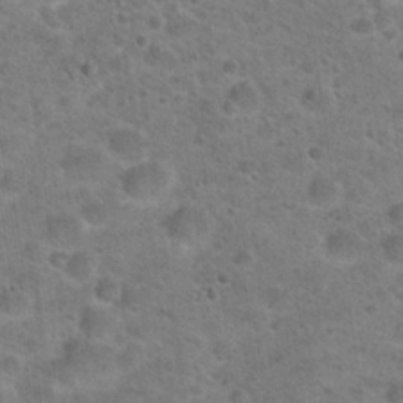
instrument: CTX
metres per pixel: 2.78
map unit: Hto
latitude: 21.9339
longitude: -49.8205
